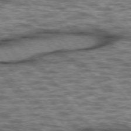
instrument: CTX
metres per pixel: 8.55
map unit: lApd
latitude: 75.8017
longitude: -48.3278
